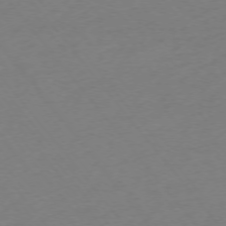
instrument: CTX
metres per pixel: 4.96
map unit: Ap
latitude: -74.8975
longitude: -71.8394
